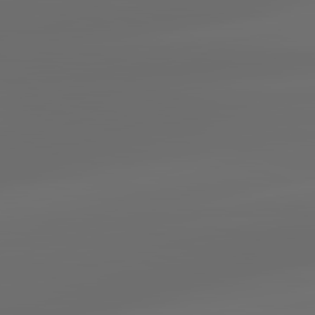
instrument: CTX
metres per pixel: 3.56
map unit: lApd
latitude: 83.5560
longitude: -128.9136
